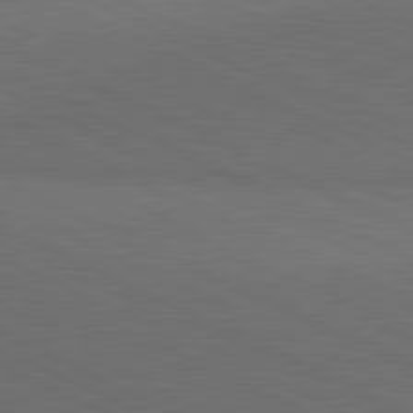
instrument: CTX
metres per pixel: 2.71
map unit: lApd
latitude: 81.4048
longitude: 148.7086
